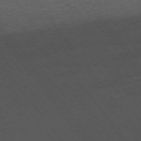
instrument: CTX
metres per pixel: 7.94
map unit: Ap
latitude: -74.5196
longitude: -79.0648
